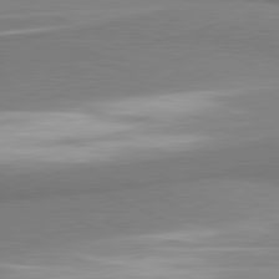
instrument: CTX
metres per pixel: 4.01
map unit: lApd
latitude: 81.1403
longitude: 166.0472
